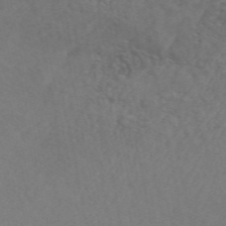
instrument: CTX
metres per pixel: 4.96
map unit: ANa
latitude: 49.5749
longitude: -72.8758
